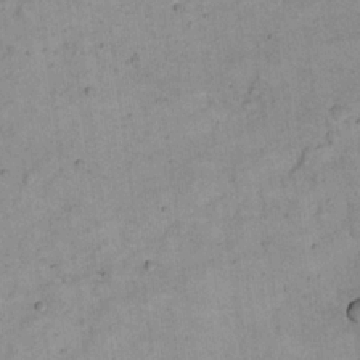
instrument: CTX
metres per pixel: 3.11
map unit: eHh
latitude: 19.1970
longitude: -62.1767
